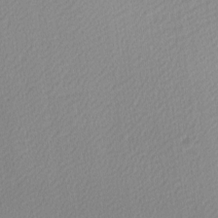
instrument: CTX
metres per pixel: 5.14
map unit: Ave
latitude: -9.1998
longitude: -123.4237
